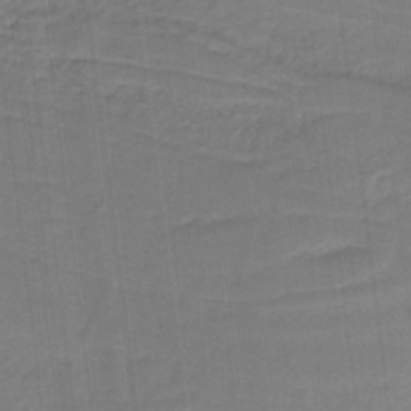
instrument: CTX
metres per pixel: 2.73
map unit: HNb
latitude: -35.6911
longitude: 57.4454
